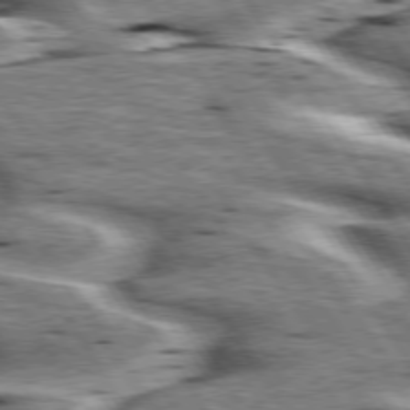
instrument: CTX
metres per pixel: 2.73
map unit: lApd
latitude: 75.6505
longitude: -59.8772
